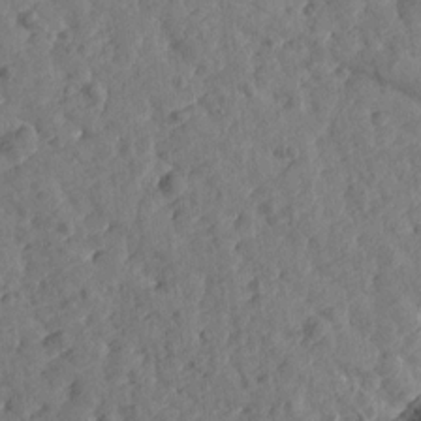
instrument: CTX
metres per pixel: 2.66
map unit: Htu
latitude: 1.0458
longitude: 179.4454
